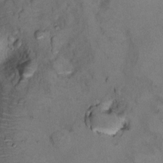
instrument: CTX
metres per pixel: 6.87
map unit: Ht
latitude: 11.1970
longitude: -32.1956
